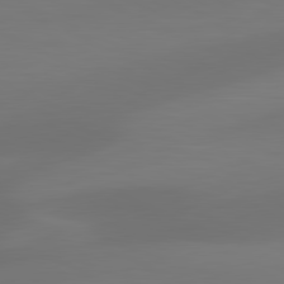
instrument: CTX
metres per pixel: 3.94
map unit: lApd
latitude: 81.2915
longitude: 128.5007
